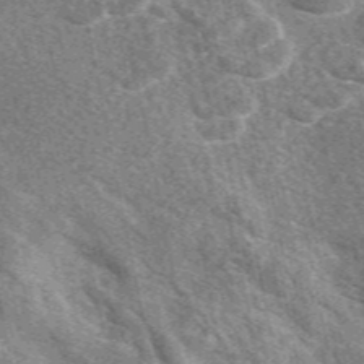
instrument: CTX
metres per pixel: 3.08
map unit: eAb
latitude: 48.2900
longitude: 119.5966
